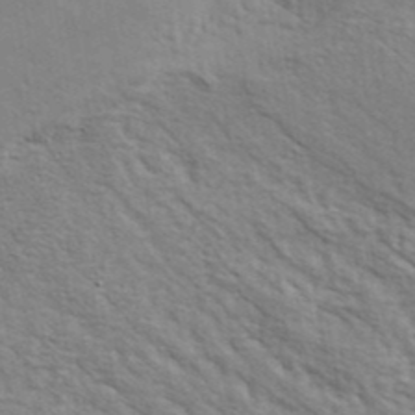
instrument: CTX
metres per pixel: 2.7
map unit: ANa
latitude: 41.7260
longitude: 54.5952
